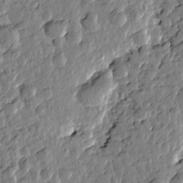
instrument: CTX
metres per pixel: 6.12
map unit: Htu
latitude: -0.0283
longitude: -178.4034
